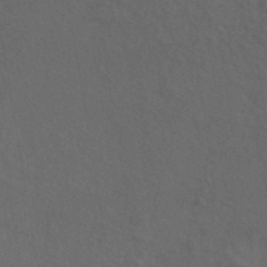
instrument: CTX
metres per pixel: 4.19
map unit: HNhu
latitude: -39.7289
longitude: 97.0865
